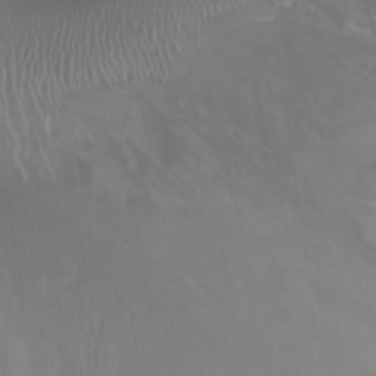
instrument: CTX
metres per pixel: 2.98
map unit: Nhu
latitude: -13.8234
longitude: -63.1970
